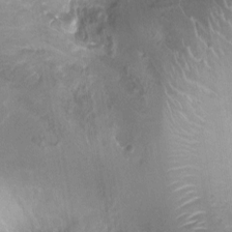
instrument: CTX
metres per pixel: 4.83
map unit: Ht
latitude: -1.6722
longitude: -16.6868
